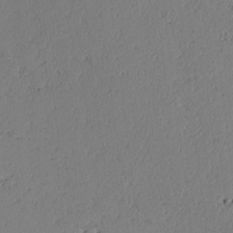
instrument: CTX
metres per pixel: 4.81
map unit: lAvf
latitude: -2.4817
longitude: -106.0822
